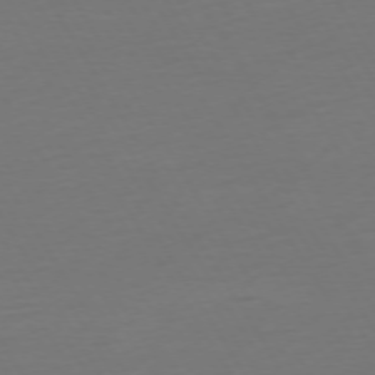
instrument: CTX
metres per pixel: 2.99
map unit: Ap
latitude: -75.0298
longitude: -68.7435
